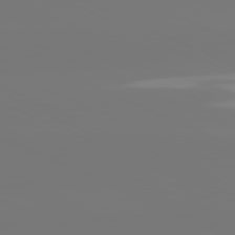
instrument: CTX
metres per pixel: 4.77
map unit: lApd
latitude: 81.3671
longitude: -149.2348
